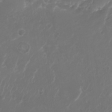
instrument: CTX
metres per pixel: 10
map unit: Nhu
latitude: -28.2928
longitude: -66.4223
